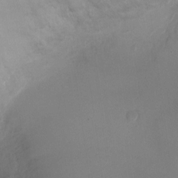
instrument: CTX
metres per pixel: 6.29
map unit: Ht
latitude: -3.0297
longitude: -19.9906
